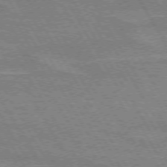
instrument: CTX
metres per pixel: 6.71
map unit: lApd
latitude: 72.4412
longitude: -55.6505
